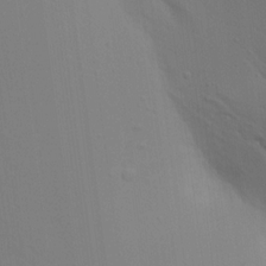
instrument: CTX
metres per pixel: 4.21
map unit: Aa
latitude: 16.8758
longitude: -147.5560
